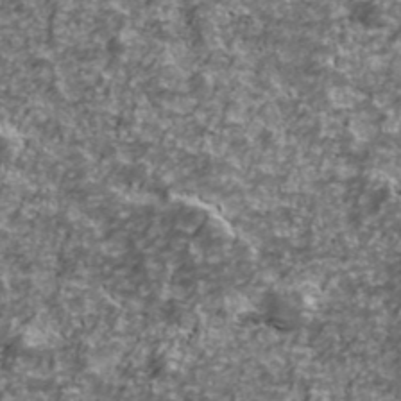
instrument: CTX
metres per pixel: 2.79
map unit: Ave
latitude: 41.6127
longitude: -114.1577
